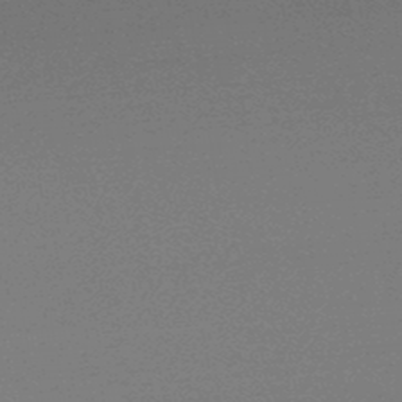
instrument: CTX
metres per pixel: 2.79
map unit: lHb
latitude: -48.0094
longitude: 62.0472
